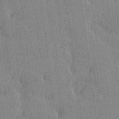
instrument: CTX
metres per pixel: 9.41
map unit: Htu
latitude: -7.6533
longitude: 176.3684
